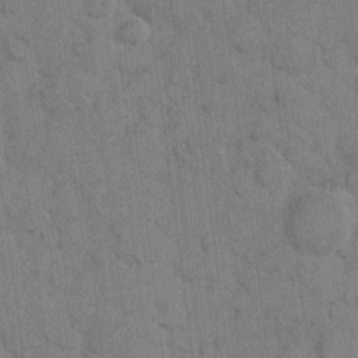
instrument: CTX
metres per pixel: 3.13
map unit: eHh
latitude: 9.4615
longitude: -66.1955
